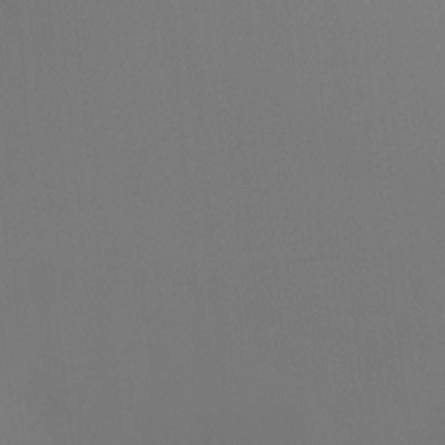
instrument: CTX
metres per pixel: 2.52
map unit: Ht
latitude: -5.3509
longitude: -26.1200
